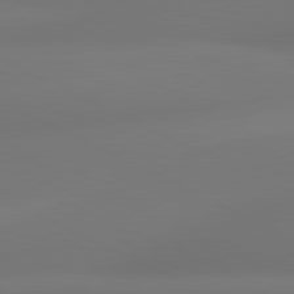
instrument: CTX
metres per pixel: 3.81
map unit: lApd
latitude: 81.1214
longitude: -164.9325
